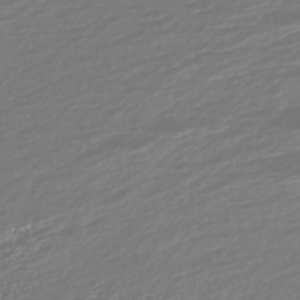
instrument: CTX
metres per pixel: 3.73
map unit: HNhu
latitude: -45.6344
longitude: 100.9541
